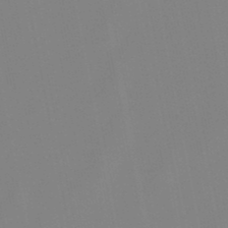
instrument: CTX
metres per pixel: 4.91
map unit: lHb
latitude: -48.5196
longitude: 70.0472
